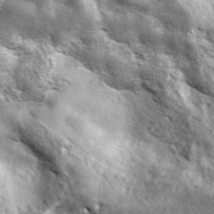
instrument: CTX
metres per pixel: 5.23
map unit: ANa
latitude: 42.7435
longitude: -88.2523
